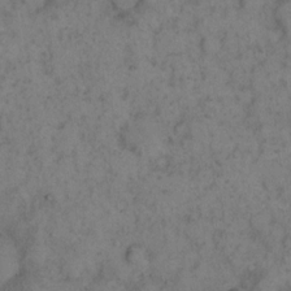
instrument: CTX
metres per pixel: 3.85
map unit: eHh
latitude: 15.9528
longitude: -63.5560
